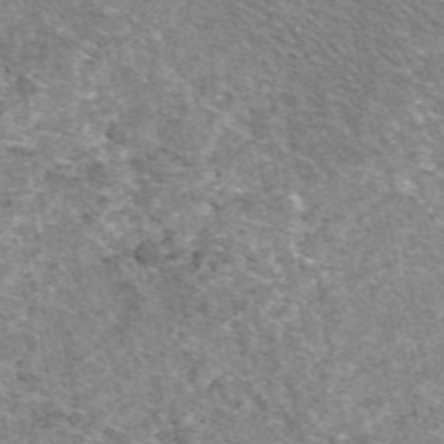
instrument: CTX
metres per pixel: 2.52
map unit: eAb
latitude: 48.6490
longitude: 114.5762
